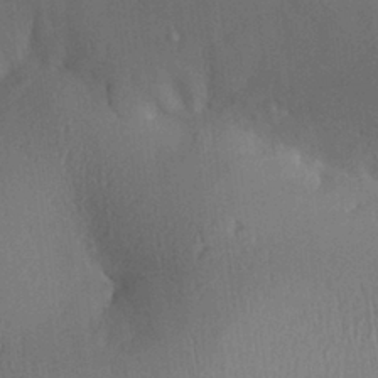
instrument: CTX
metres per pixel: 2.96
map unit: Aa
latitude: 27.8206
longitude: -137.0459
